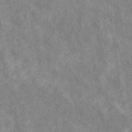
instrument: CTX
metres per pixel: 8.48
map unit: ANa
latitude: 40.9513
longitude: 18.1417
